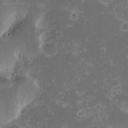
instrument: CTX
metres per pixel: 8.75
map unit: eHh
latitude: -1.0109
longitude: -85.8206
